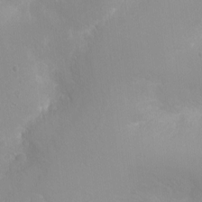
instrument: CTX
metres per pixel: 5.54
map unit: Hto
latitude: -10.8975
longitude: -37.2726
